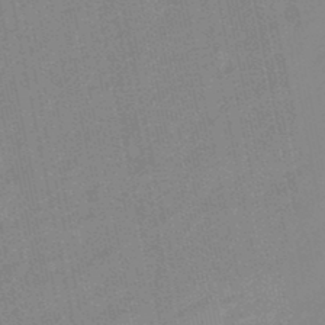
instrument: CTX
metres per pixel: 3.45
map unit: lHb
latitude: -48.5574
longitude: 80.5196
